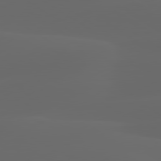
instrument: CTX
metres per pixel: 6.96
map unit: lApd
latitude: 80.0822
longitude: -95.0270
